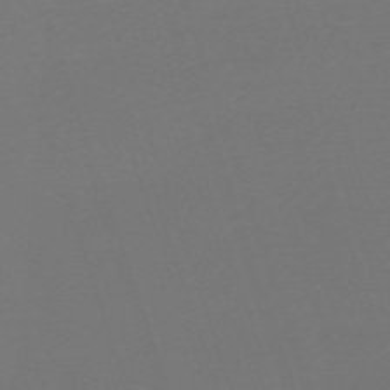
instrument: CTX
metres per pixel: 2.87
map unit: eHh
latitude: -63.9745
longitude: 49.4833
